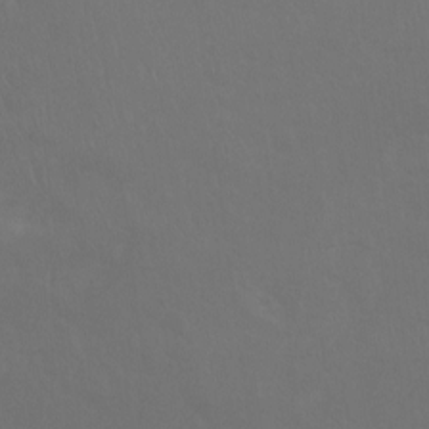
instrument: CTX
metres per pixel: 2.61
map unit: Ht
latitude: -7.8989
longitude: -38.5546
